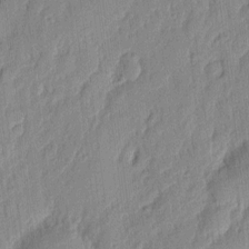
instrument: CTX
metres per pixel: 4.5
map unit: eHh
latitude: 5.0458
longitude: -76.7813
